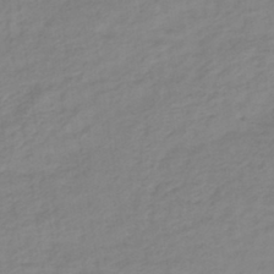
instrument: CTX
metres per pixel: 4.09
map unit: lHb
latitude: -41.0486
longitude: 70.9542
